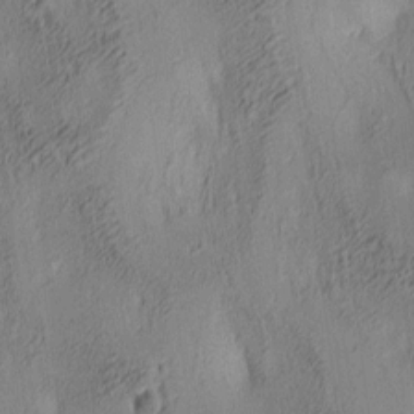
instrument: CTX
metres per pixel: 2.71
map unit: lAa
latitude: 4.7624
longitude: -115.8016
